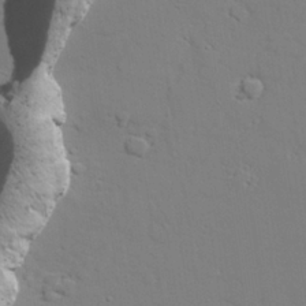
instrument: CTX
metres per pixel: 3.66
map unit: lAvf
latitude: 28.4601
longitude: -108.6868
